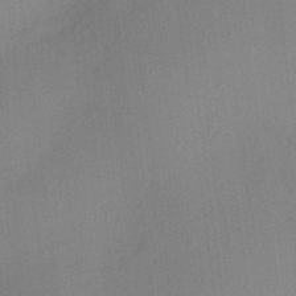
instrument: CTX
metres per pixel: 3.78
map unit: HNhu
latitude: 7.6883
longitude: 10.3117
